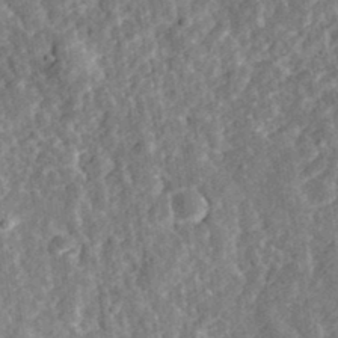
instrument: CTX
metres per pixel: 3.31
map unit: eHh
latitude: 35.0836
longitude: -79.6316
